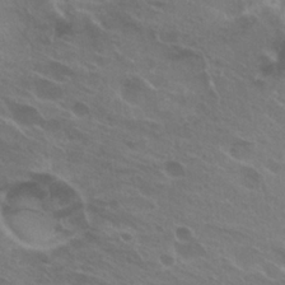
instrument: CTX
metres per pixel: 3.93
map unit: Hto
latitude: 24.8569
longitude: -38.6679
